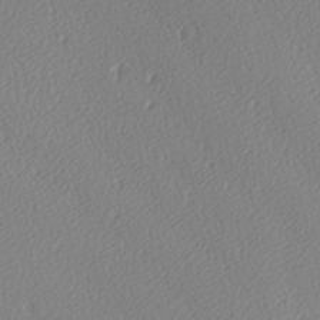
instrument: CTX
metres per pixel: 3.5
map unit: lAa
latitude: -9.6344
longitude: -127.9906
